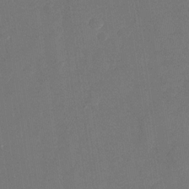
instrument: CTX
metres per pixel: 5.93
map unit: Nhu
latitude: -28.1606
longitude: -65.5749
